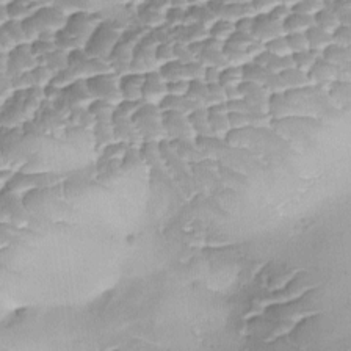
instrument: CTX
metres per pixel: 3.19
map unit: Ave
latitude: -8.9731
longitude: -122.4979
